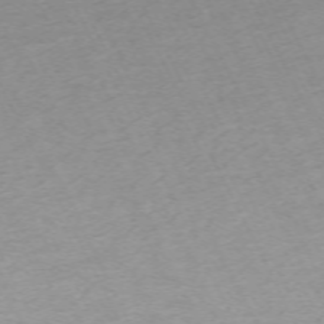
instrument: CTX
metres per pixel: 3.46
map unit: Hpe
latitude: -70.2362
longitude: 15.5777
